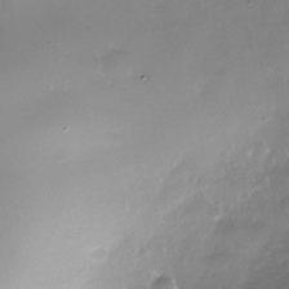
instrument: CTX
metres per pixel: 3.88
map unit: Nhe
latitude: -34.4818
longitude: -88.4601
